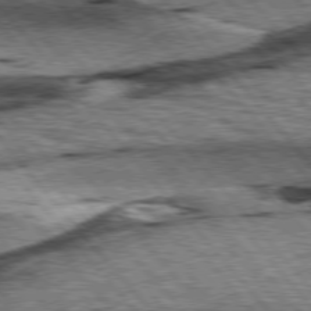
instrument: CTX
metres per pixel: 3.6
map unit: lApd
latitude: 76.6679
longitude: -71.3481
